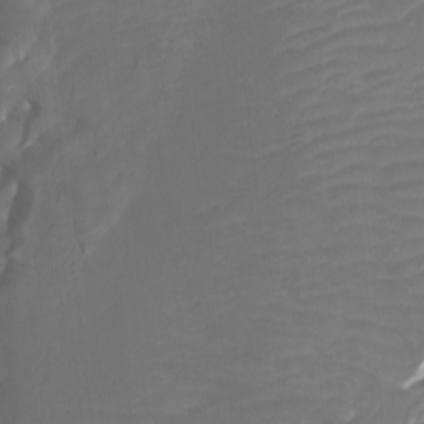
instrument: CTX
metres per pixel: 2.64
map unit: Htu
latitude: -7.1809
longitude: -48.6113
